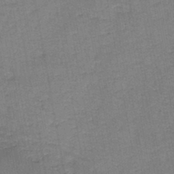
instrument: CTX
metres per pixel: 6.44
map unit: HNb
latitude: -45.6344
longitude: -37.5371
